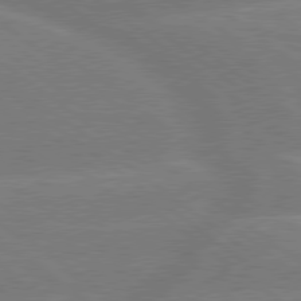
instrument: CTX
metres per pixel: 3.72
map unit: Hpe
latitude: 78.8380
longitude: -153.8584
